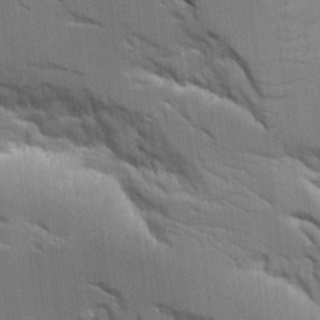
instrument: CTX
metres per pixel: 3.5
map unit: Aa
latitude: 11.1214
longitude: -125.8205
